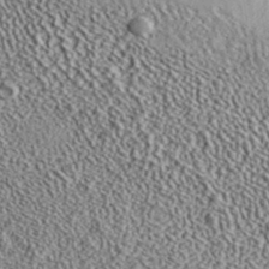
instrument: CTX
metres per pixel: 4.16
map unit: eHh
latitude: 36.8191
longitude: -80.3089
